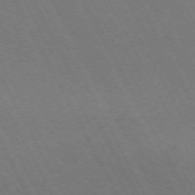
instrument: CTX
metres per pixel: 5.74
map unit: Hpe
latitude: -71.5021
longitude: 8.9353
